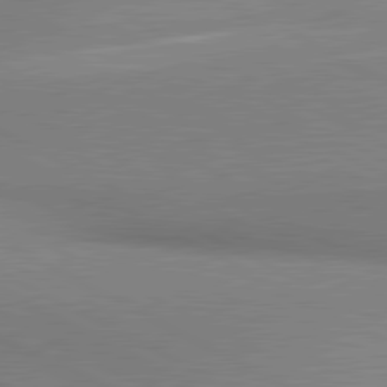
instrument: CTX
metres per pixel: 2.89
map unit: lApd
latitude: 81.0458
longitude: 163.3131
